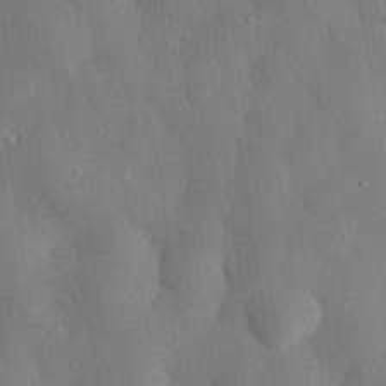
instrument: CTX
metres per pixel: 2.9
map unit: eHh
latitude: 30.9325
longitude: -76.6679
